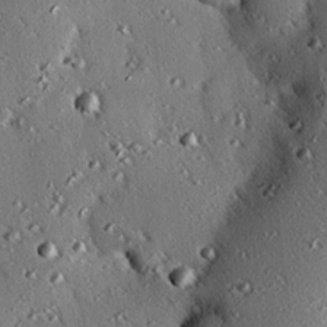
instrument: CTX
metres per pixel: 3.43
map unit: eHh
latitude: 22.3278
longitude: -90.5168
